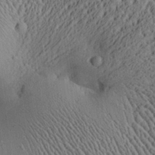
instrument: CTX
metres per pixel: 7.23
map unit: Aa
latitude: 28.6679
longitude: -136.3656
